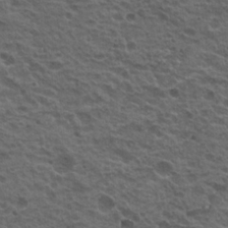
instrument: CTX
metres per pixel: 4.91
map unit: Hto
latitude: 19.6316
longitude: -32.0255
